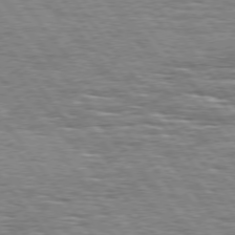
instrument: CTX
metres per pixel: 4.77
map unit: Hpe
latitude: 74.8002
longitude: -139.0836
